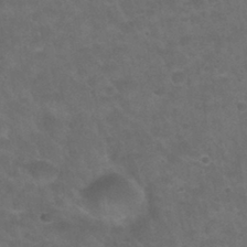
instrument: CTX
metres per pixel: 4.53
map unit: Nhu
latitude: 29.2915
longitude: -50.1577
